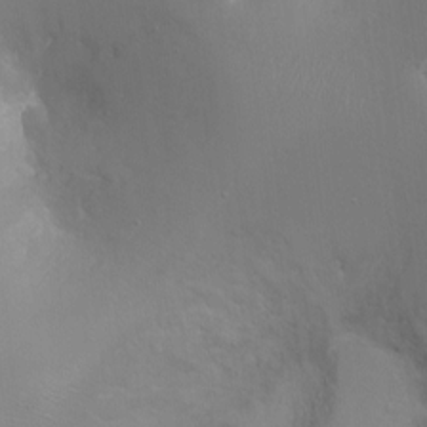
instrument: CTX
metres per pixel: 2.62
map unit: Ht
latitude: -14.8597
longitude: -40.5356
